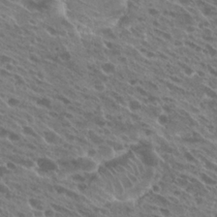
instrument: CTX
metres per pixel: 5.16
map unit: Hto
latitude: 25.5938
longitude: -40.3467
